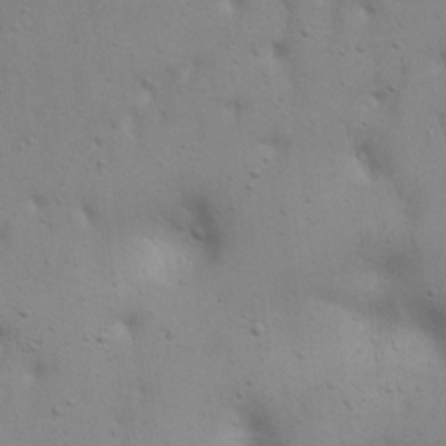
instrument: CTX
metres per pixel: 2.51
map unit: eHh
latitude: 22.9892
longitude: -69.2726
